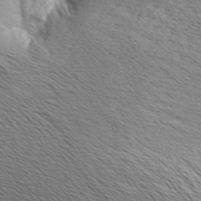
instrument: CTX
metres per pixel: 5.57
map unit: Aa
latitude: 8.0255
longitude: -138.0822
